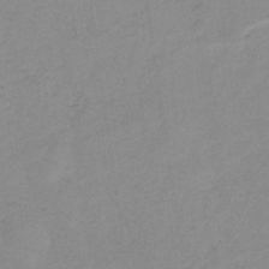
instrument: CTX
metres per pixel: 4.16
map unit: HNb
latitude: -33.5588
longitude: 64.2362
